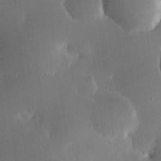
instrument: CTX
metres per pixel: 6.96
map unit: Hve
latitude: 24.9891
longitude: 150.7841
